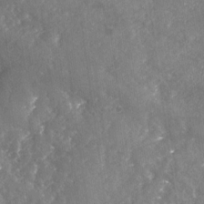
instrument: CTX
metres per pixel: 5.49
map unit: Nhu
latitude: -24.4818
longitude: -57.4804
